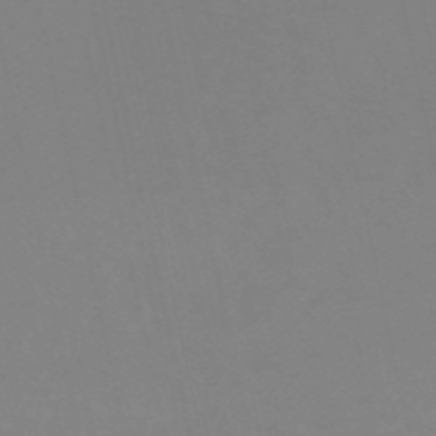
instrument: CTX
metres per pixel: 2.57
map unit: eHh
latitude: -53.5021
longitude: -24.5923
